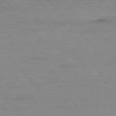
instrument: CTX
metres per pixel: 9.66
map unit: Ap
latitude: -77.1998
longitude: -83.8016
